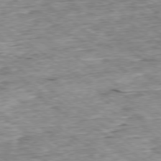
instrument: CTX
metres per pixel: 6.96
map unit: Ap
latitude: -79.0675
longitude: -85.6694
